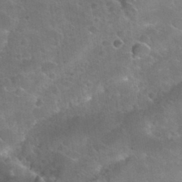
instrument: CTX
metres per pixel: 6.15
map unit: Nhu
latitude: 31.0270
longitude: -53.5371
